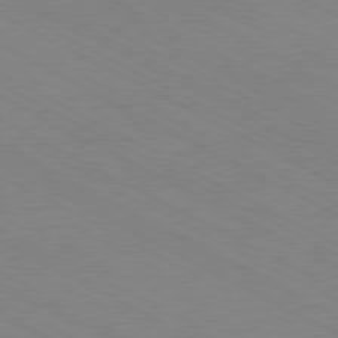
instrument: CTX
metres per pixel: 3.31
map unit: Hpe
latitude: -81.0298
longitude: 17.4266
